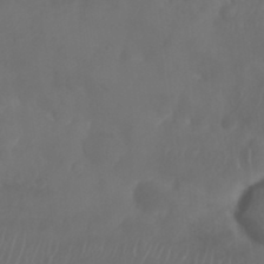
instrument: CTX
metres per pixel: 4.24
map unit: Nhu
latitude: 25.7260
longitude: -62.7058
